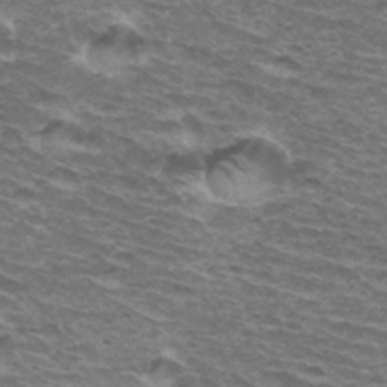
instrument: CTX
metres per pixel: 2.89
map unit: Hto
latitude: 34.5168
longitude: -42.5546
